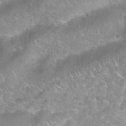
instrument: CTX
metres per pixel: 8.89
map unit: Nhu
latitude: 24.2333
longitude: -60.8569
